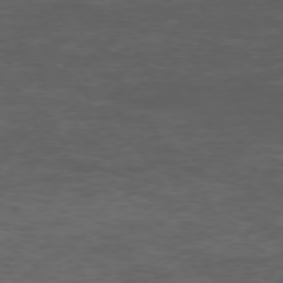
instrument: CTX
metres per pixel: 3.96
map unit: Hpe
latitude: -72.6518
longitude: 8.2550
